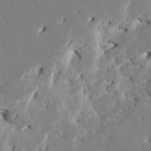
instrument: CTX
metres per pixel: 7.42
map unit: HNhu
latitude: 4.6113
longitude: -5.8961
